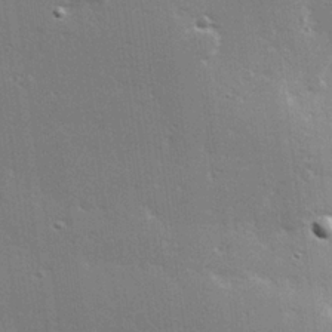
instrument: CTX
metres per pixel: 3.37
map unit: Hve
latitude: 26.2901
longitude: -93.8205
